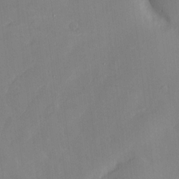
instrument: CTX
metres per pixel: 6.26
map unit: Htu
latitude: -8.5952
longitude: 176.2551
